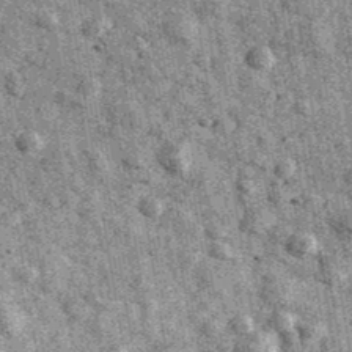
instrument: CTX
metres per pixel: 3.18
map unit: Ave
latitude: 40.1200
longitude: -107.2726
